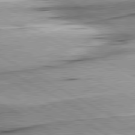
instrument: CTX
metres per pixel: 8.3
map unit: lApd
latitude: 80.4223
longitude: -157.0647
